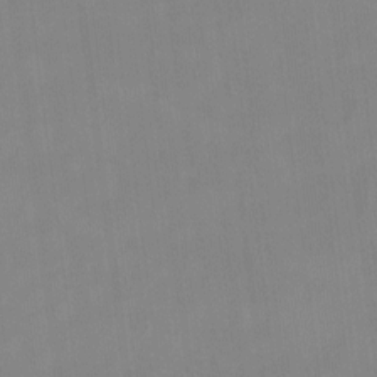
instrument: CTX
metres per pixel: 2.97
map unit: HNhu
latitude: 4.9892
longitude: 4.7085
